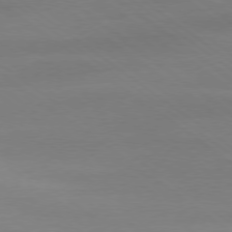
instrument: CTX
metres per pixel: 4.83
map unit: Ap
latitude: -79.1242
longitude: -55.7072
